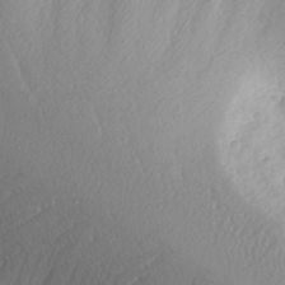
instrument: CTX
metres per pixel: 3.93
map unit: Nhu
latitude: -4.6896
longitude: -80.8380
